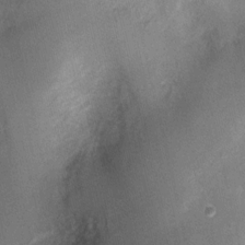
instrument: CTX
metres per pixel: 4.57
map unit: Nhu
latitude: 3.7449
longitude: -16.3089
